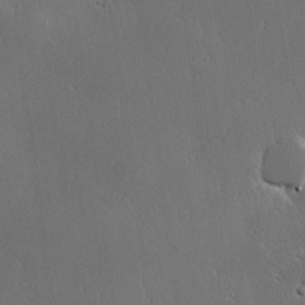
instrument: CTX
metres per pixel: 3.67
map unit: Hve
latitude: 23.1025
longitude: 146.1417
